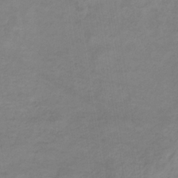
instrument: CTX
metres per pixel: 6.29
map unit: lHb
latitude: -33.9745
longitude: 72.4251
